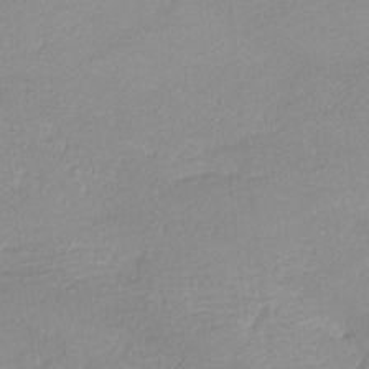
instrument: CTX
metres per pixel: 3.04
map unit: lHvf
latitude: -12.4629
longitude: -102.4790
